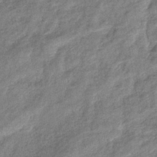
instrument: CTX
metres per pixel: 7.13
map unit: eHb
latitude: -39.2943
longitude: 80.2929
